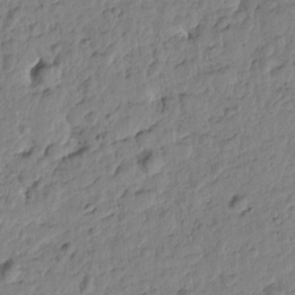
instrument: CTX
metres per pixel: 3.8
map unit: Htu
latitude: -0.8408
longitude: -179.0459
